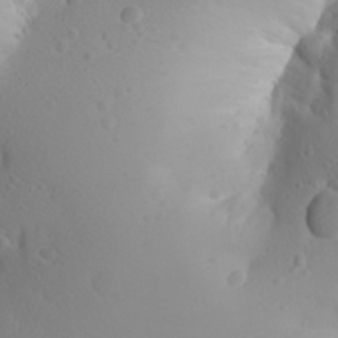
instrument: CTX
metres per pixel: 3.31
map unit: Aa
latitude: 27.4049
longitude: -144.8380
